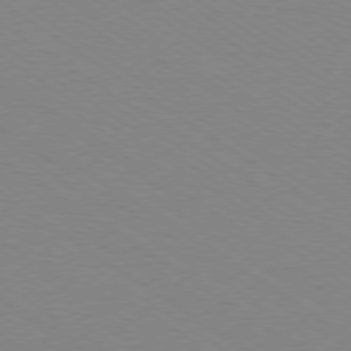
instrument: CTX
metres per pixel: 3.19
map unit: Ap
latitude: -78.8975
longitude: -85.0270
